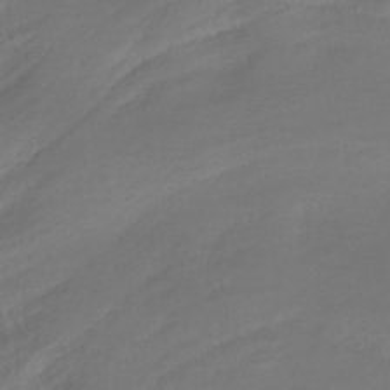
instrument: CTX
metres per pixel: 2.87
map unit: HNhu
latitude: -44.9542
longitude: 96.8975
